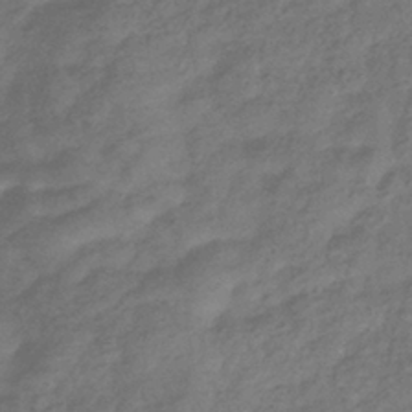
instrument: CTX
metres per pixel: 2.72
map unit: eHb
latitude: -37.8989
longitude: 81.2565
